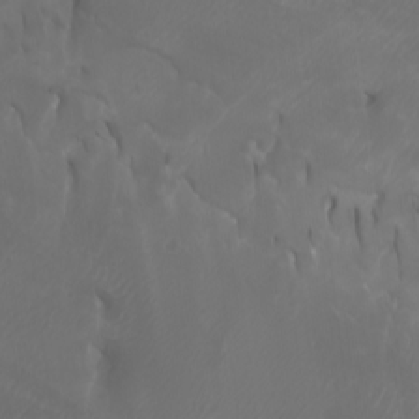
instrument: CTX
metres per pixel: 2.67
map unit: Nhu
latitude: -5.2376
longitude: -74.5924
